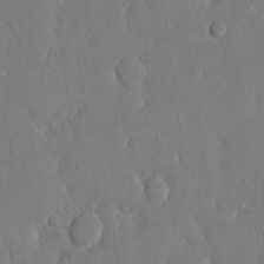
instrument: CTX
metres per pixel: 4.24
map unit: eHh
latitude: 14.6869
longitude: -70.6301
